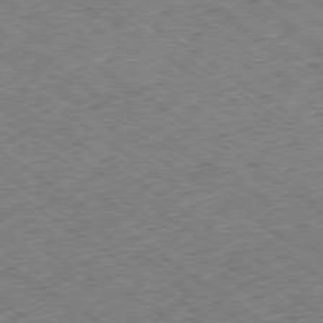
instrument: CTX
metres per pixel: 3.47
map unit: Ap
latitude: -79.5588
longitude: -51.8772
